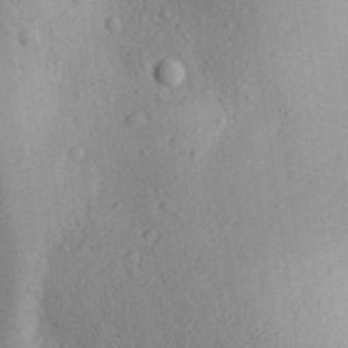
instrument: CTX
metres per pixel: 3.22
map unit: Aa
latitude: 28.7624
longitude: -148.1011
